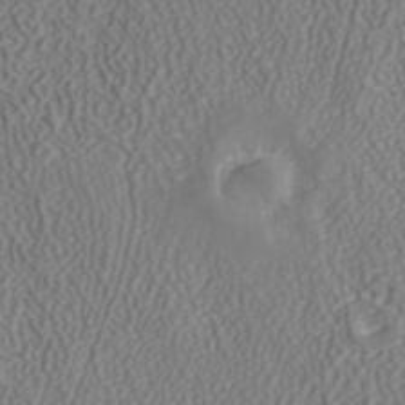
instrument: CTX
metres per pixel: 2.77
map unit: ANa
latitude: 41.3292
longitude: 27.2564
